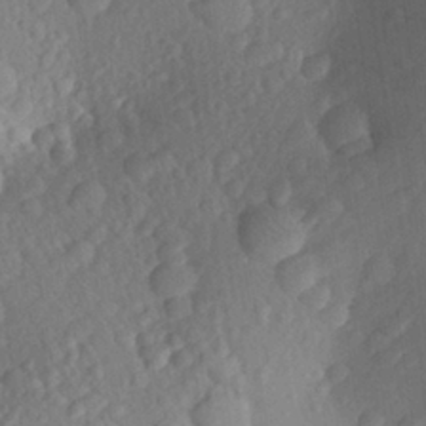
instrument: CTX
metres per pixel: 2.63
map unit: Aa
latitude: 25.7071
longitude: -146.4223
